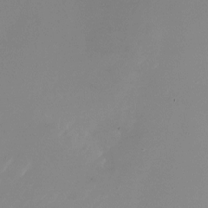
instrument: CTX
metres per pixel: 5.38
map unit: Nhu
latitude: -25.5588
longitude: -72.8191
